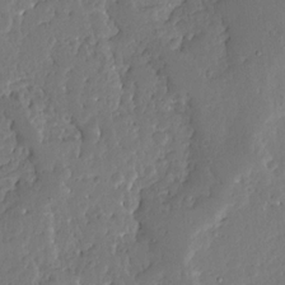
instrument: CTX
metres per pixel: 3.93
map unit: Ave
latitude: 13.2348
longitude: -137.6316
